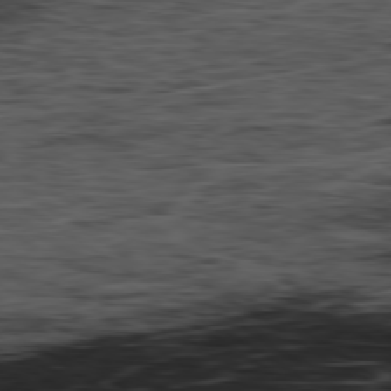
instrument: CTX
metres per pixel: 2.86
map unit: Hpe
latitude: -80.4818
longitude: 23.8612
